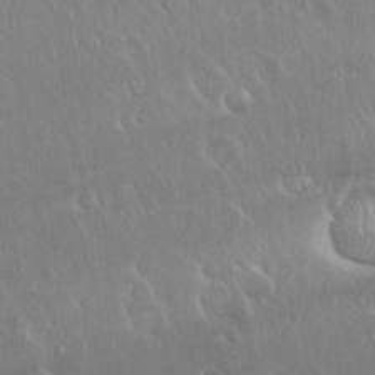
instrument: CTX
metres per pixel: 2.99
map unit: Hto
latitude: 18.7813
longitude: -57.4615
